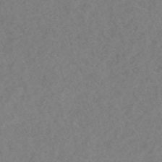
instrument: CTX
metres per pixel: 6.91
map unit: HNhu
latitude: -46.6896
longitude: 30.6896
